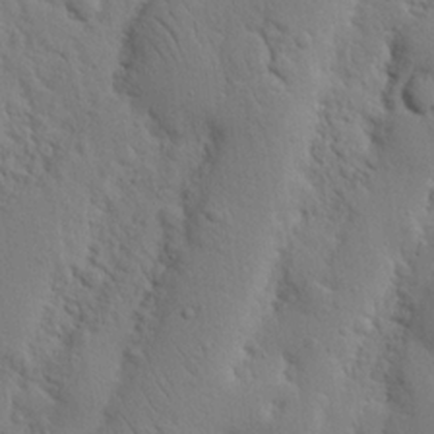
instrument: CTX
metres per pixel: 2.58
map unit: Nhu
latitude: 18.3467
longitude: -75.4049
